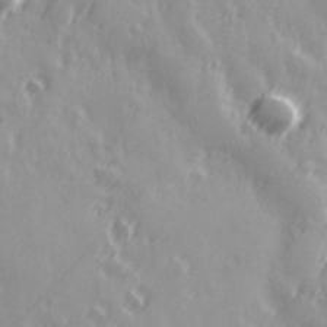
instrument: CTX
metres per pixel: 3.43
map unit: Hve
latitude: 26.3845
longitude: 146.5951
